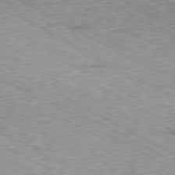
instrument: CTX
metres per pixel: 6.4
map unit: Ap
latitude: -80.6141
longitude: -49.9339
